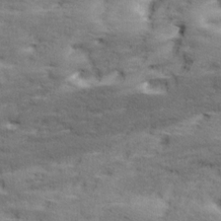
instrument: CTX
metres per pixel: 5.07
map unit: Ave
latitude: 17.8017
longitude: -136.0633
